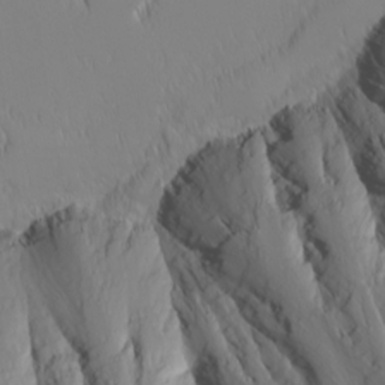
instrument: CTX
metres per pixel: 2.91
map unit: Nhu
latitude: -4.5762
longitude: -81.8394
